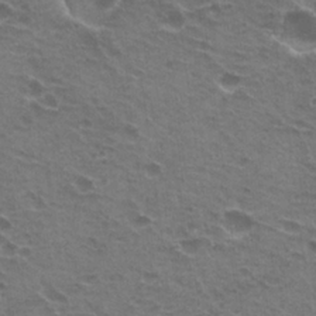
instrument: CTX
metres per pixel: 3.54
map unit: Hto
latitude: 22.1956
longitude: -31.9151
